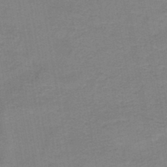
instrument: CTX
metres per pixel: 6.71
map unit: HNb
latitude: -45.3321
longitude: 52.0094
